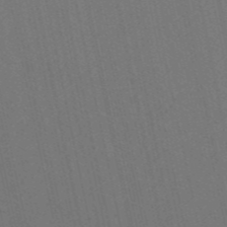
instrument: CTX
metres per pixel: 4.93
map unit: HNb
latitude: -54.9542
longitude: -41.4048
